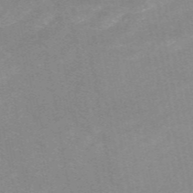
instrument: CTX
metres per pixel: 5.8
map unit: eAb
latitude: 48.8758
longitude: 119.2754
